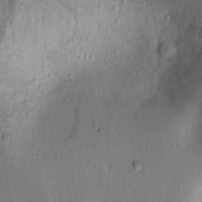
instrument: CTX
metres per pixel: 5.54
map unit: lAvf
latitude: 8.5357
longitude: 166.8408
